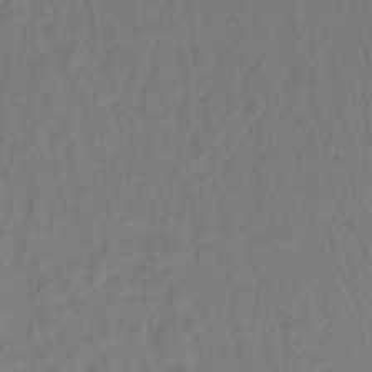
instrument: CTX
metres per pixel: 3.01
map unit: lHb
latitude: -35.1998
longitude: 64.5007
